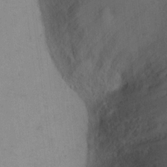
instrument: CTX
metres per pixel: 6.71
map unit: Ht
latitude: 13.0081
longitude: -39.5938
